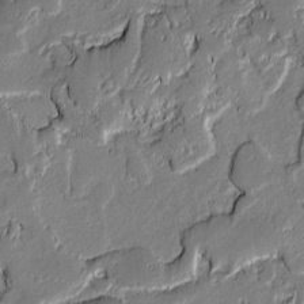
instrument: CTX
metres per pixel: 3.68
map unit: lAvf
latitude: -1.1054
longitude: -108.2900
